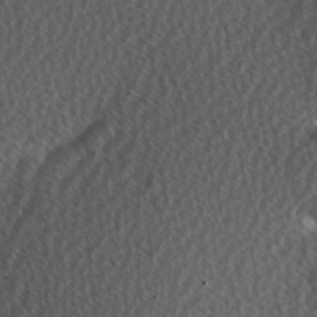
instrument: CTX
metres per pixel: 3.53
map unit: Hve
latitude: 2.4223
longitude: -121.1215
